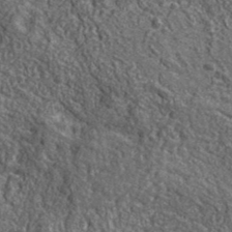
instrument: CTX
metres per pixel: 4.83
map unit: ANa
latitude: 40.4789
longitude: -89.8017
